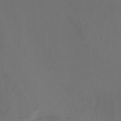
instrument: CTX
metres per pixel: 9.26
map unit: Nhu
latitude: -14.1417
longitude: -52.4223
